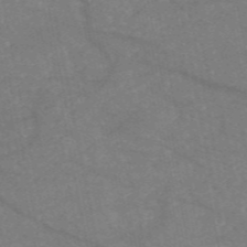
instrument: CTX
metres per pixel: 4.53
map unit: HNb
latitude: -55.6155
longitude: -39.8583
